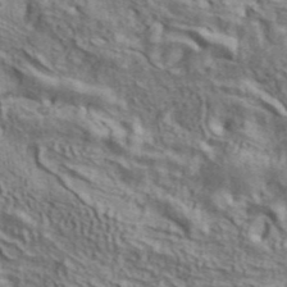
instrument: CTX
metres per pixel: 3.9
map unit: ANa
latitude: 41.3671
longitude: 14.0661
